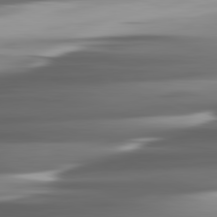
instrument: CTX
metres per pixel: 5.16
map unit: lApd
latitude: 81.8205
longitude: -140.4601
